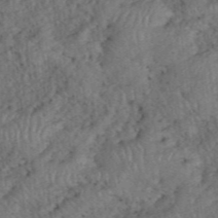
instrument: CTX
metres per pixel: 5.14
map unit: eHh
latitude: 39.1025
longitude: -55.9339
